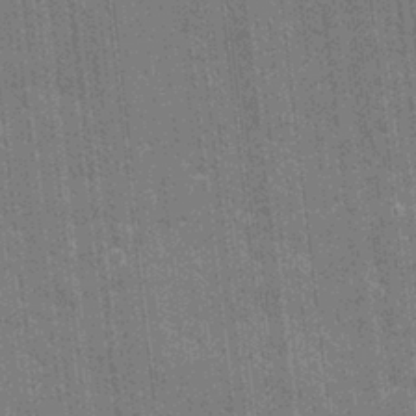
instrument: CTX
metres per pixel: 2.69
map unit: eHh
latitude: 6.4790
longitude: -74.2900
